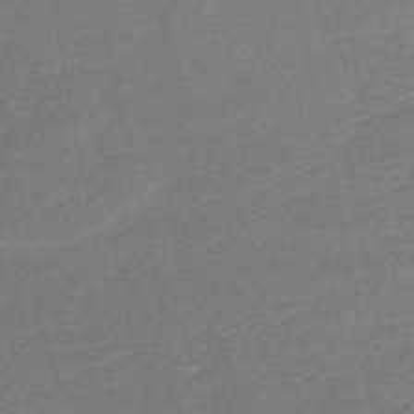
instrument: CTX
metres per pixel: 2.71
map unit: HNb
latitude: -48.6519
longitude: 57.6155
